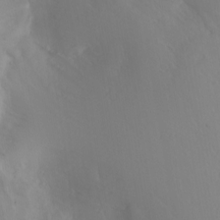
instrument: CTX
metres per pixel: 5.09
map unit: Nhu
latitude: -5.8800
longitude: -69.2726
